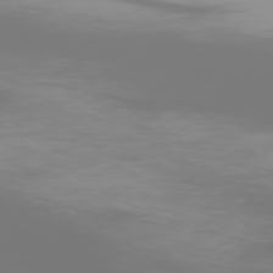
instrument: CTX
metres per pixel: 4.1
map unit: Ap
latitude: -77.2565
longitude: -72.8380
